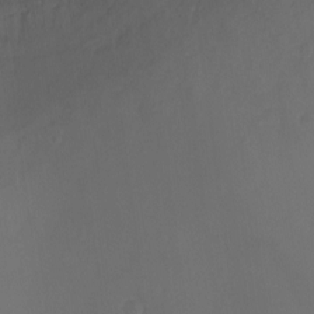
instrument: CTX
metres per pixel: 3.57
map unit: Ht
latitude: -10.7463
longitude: -35.3103
